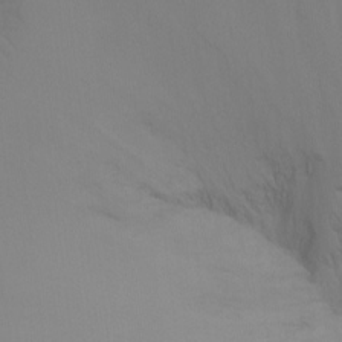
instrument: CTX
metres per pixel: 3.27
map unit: Ht
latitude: -6.9919
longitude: -29.4993
